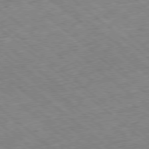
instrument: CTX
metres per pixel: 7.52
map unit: Ap
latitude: -78.5951
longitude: -48.7813
